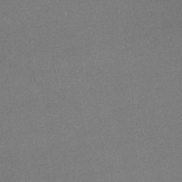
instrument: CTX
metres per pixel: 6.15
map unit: lHb
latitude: -36.5573
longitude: 68.4817
